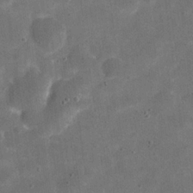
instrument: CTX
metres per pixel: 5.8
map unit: eHh
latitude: 20.1011
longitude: -65.1592
